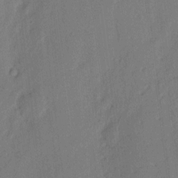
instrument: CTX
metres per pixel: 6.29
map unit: eHh
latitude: 4.3656
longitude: -77.0836
